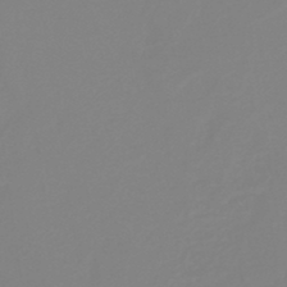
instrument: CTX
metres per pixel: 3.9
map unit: HNb
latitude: -41.3321
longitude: 51.4265
